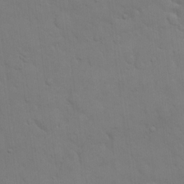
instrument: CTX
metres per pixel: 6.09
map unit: eHh
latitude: 18.3656
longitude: -62.9892
